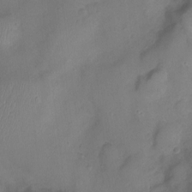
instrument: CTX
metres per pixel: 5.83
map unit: Ht
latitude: -6.1039
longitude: -19.9528
